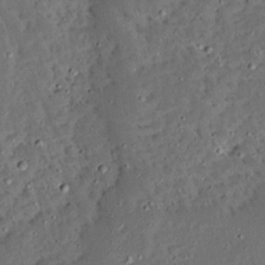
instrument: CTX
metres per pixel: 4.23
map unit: Ave
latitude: 14.2145
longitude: -138.7246
